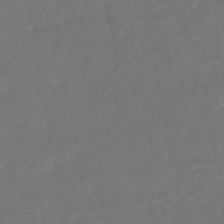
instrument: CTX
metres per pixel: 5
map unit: HNhu
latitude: -45.6344
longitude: 103.2754
